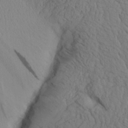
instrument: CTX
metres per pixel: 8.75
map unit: Aa
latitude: 26.2712
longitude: -132.6302
